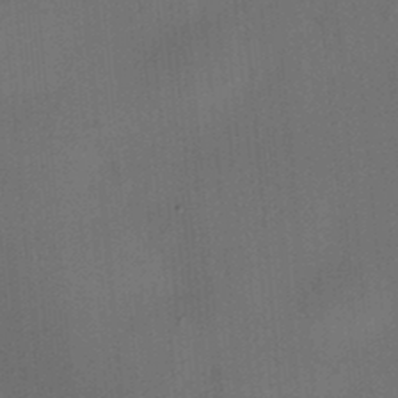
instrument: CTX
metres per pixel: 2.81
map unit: HNhu
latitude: 12.2712
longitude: 10.8597
